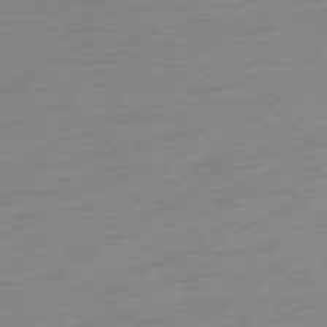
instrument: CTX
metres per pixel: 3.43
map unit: Ap
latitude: -77.5021
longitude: -77.4048
